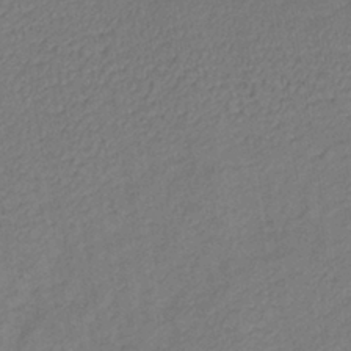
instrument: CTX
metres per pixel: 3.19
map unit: lHb
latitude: -39.3321
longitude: 72.8030
